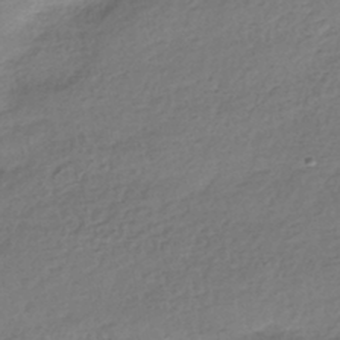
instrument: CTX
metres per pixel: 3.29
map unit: HNhu
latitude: -41.7289
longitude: 96.4062
